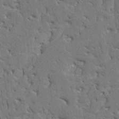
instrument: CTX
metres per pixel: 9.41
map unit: HNhu
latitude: 8.1011
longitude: -2.4034
